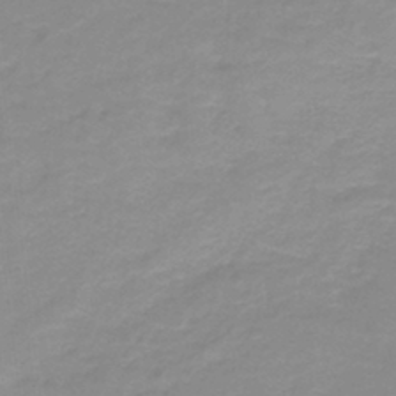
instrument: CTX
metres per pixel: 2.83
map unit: HNb
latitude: -44.4251
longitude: 53.0864
